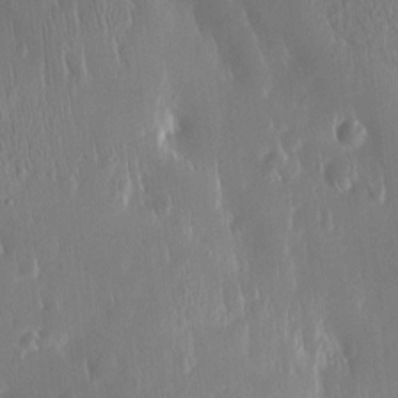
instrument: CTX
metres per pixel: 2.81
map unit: Htu
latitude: -4.9541
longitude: 174.1038
